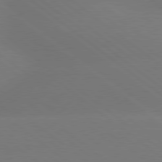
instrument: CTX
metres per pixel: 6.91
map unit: lApd
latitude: 79.1026
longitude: -150.5545
